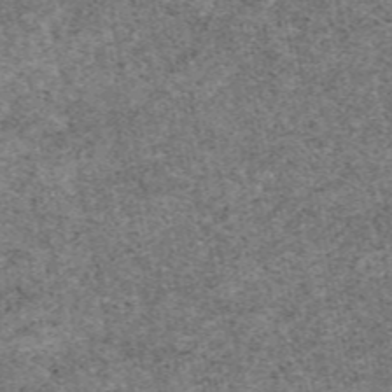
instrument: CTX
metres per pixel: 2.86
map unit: eAb
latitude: 48.1956
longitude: 116.4440
